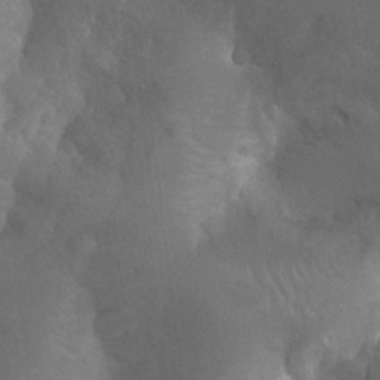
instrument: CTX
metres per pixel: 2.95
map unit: Nhu
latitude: -14.0472
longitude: -25.0836
